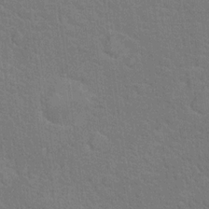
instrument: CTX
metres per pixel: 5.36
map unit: Nhu
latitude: 17.1970
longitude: -33.9717
